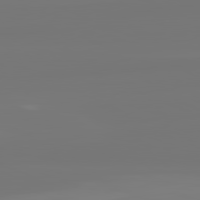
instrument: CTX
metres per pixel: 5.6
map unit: lApd
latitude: 82.0444
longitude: -176.1011
